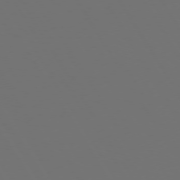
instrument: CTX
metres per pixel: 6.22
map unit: Hpe
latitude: 72.9892
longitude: -128.1578
